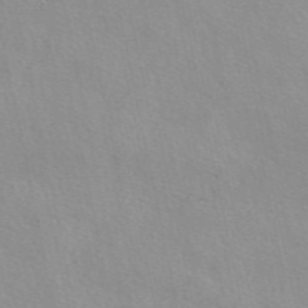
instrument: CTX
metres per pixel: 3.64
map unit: eAb
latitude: 50.9891
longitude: 107.3699
